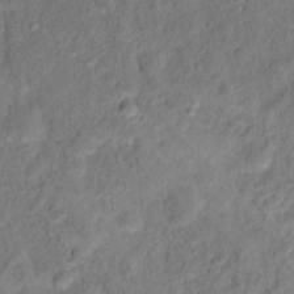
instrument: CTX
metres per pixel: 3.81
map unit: Ht
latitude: 14.7436
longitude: -37.4049
